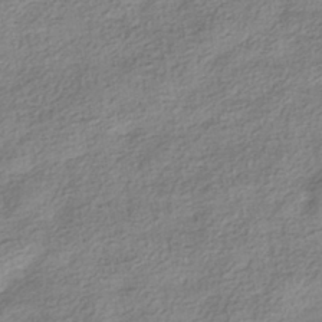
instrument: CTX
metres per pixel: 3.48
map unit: HNhu
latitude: -40.5385
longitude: 96.3118
